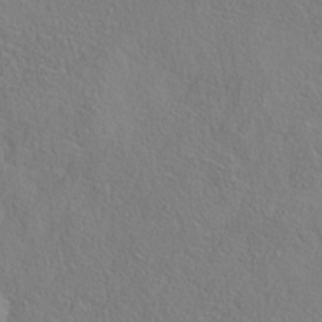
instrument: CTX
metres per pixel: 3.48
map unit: Nhe
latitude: -38.5763
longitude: 139.2565
